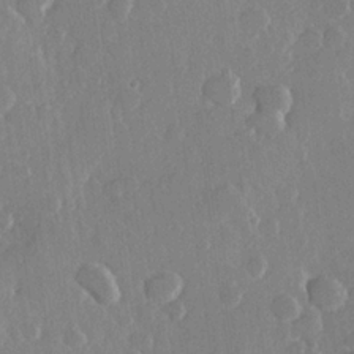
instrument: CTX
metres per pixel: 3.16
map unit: Hve
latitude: 22.2522
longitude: 149.0676
